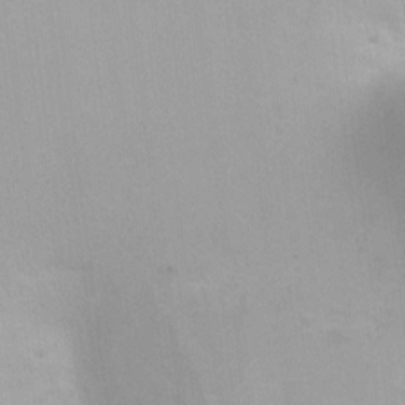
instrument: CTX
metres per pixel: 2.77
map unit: Ht
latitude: 3.0836
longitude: -34.0444
